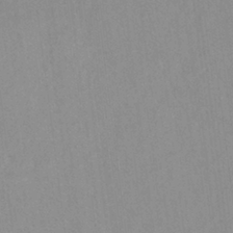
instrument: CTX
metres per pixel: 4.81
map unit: Hto
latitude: 7.8583
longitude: -34.4979
